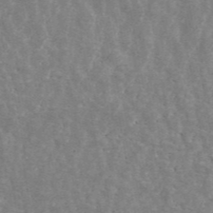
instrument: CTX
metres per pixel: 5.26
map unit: ANa
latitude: 45.2537
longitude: 27.8233
